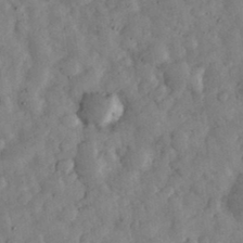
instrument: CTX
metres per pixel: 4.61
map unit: eHh
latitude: 34.2711
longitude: -69.4238
